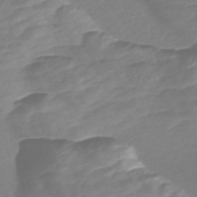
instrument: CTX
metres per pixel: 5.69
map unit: Nve
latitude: -57.8989
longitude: 57.3321
